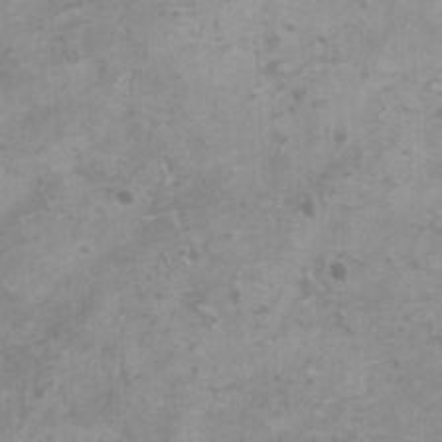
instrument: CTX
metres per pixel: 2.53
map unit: HNhu
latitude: 2.0633
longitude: -2.3467
